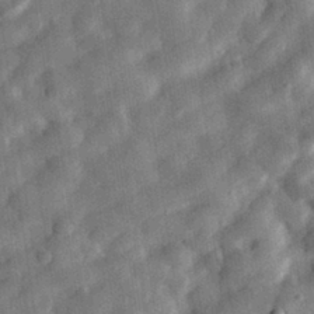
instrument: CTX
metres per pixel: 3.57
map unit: eHh
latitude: 31.2537
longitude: -75.6883
